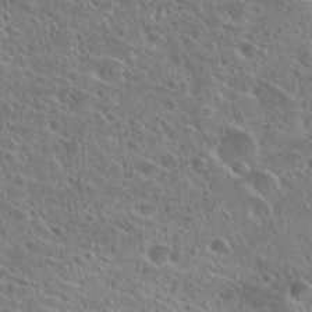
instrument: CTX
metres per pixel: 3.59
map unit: Hto
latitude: 26.2334
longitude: -45.7827
